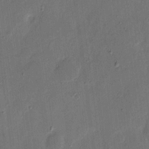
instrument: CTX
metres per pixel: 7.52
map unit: eHh
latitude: 9.4427
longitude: -68.8569
